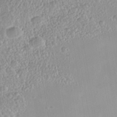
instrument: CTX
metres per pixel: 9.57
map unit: Nhe
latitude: -41.8422
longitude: -110.7435
